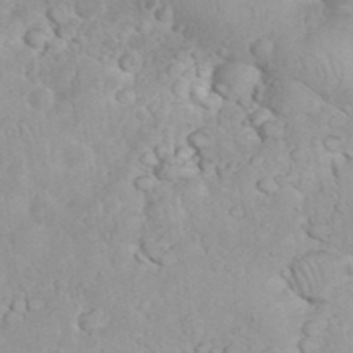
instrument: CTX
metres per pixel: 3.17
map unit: eHh
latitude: 35.4048
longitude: -62.5168
